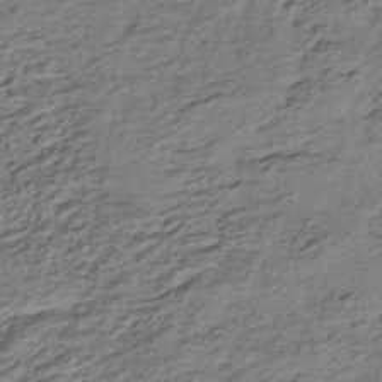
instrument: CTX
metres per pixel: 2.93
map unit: HNhu
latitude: -43.1620
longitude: 105.5210
